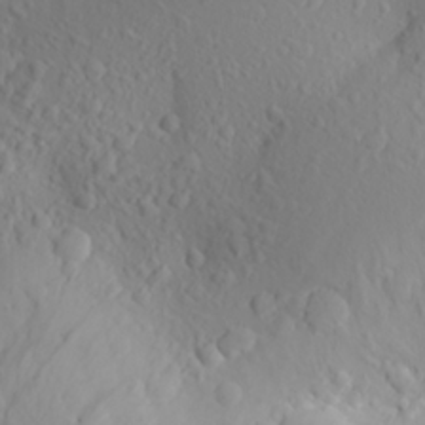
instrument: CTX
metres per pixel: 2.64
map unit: Aa
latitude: 23.3671
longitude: -146.0255
